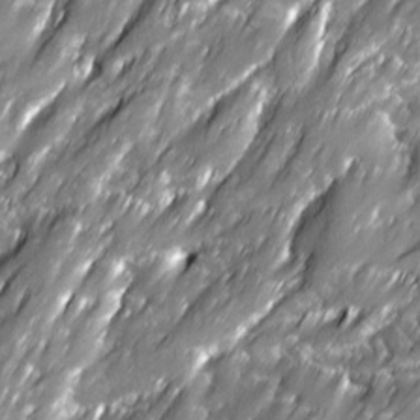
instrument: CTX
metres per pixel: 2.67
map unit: Ave
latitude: 16.1956
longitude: -135.4426
